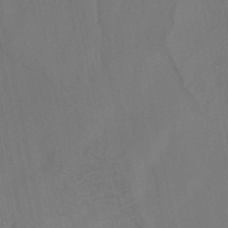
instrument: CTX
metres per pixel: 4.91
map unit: ANa
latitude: -37.7855
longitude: 95.2565
